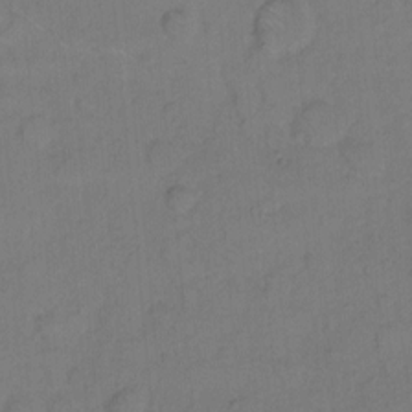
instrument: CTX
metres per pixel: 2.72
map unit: Hto
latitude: 7.5749
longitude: -61.4993
